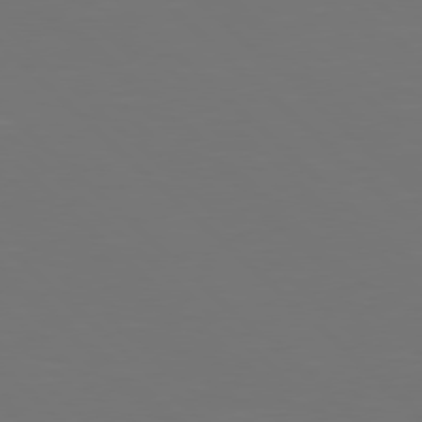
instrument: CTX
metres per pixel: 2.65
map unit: Hpe
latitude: 77.8394
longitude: -175.7450
